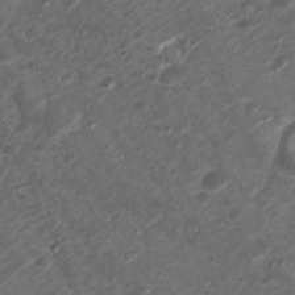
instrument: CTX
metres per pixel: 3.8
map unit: Nhu
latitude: 5.6694
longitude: -18.3467
